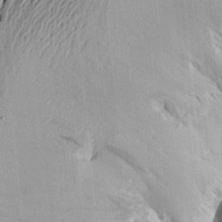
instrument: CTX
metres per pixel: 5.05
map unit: Aa
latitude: 18.9136
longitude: -147.2915
